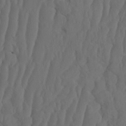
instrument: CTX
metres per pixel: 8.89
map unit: HNhu
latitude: -2.3117
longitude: 13.9745
